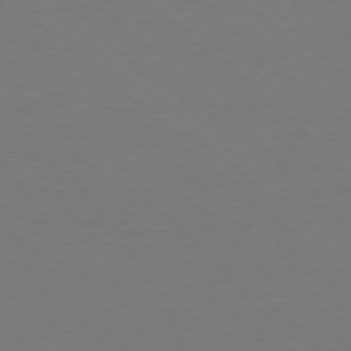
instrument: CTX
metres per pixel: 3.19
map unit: Ap
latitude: -77.7667
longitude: -69.8772
